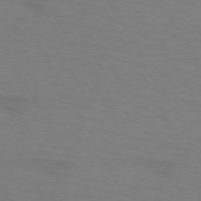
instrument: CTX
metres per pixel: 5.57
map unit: lApd
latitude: 72.3468
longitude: -56.9324
